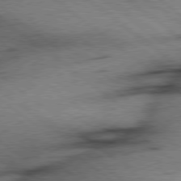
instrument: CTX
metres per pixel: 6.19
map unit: Hpe
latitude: 78.3090
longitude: -154.8569
